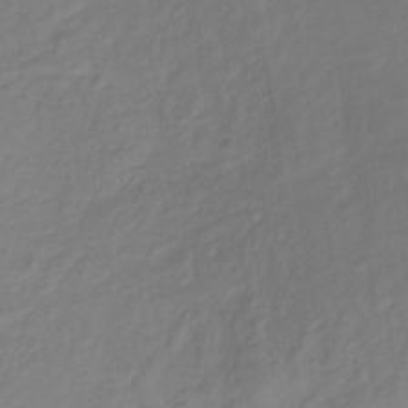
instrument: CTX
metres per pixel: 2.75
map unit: lHb
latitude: -37.1053
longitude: 70.8408
